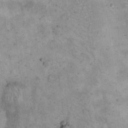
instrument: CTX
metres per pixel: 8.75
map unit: eHh
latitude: 17.1403
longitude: -62.1578
